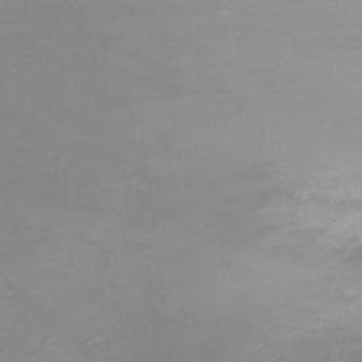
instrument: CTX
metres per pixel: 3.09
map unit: Ht
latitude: -2.3873
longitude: -18.4412
